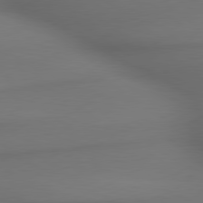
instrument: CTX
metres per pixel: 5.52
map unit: lApd
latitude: 79.7639
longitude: -173.7827
